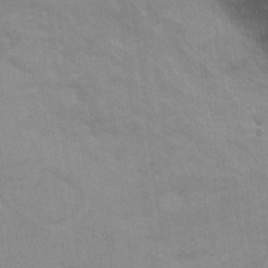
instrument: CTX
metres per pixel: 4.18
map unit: Hto
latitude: 12.8758
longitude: -36.0444
